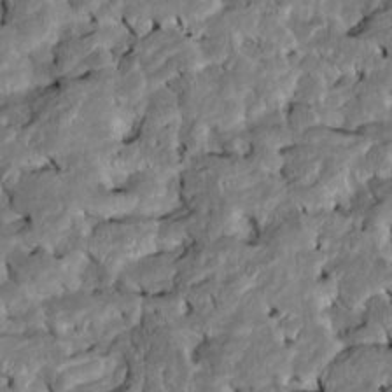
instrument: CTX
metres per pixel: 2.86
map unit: Htu
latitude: -7.0297
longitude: 145.5777
